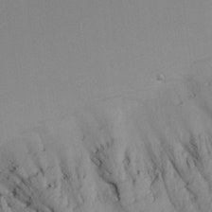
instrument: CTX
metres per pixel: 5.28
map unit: Nhu
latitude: -4.5762
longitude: -83.3859
